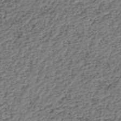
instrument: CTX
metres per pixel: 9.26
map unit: HNhu
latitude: -48.6708
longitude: 30.2739
